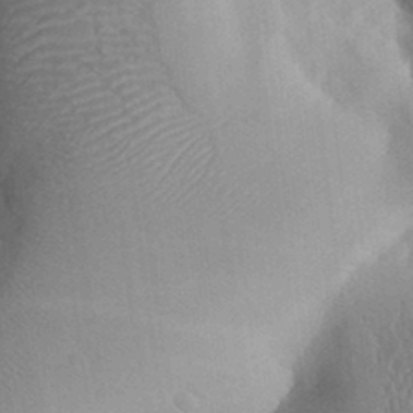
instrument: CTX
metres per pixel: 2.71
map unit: Aa
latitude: 32.5546
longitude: -142.0444
